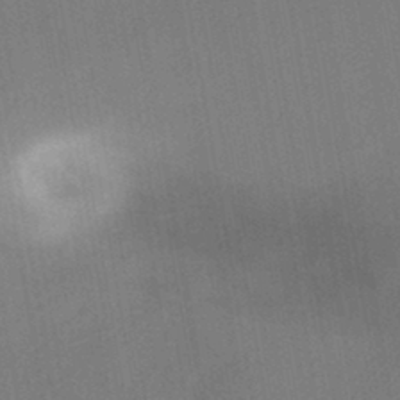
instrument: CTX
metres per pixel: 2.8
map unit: HNhu
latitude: -43.2942
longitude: 91.8045
